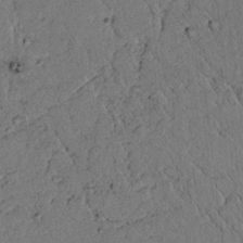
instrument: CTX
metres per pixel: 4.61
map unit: lAvf
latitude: 4.8947
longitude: 159.1242
